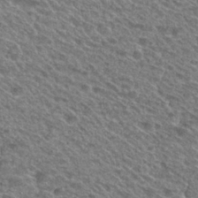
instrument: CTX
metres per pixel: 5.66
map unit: Hto
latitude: 29.3293
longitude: -47.0459
